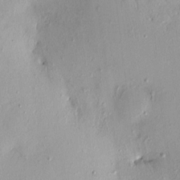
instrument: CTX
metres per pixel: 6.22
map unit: eHh
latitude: -0.1039
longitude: 15.6344
